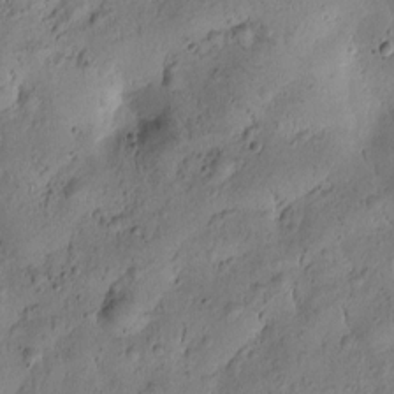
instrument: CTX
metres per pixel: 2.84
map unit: Htu
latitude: -2.8596
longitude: 171.2754
